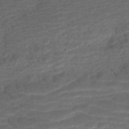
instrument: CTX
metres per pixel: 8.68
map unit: HNhu
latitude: -43.3131
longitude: 97.1053
